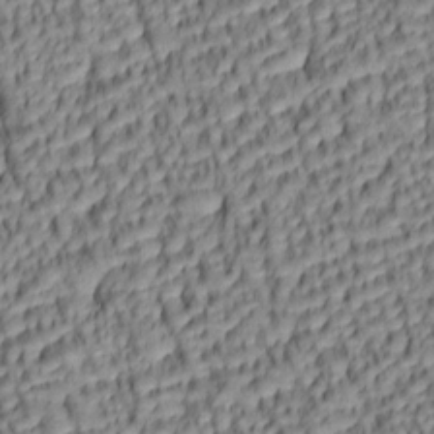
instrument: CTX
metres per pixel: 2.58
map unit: lAa
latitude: 5.9339
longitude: -115.7638
